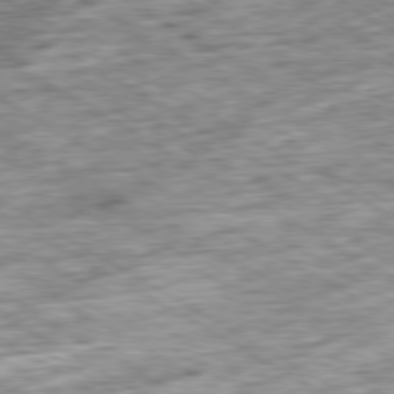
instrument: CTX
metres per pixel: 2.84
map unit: Ap
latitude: -80.2362
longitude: -88.6302
